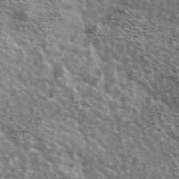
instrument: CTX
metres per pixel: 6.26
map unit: Ave
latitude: 39.3104
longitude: -108.1200
